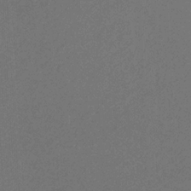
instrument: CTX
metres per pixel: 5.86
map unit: eHb
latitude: -32.0661
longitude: 69.3698
